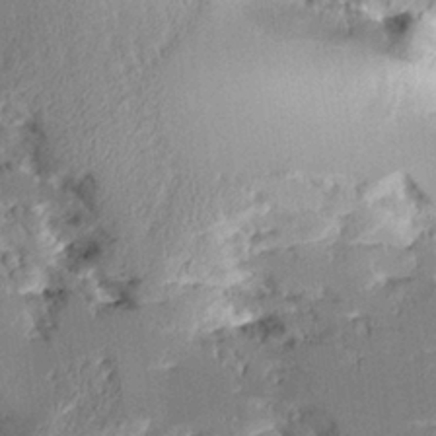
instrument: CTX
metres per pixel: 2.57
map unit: Aa
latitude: 10.6869
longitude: -126.0822
